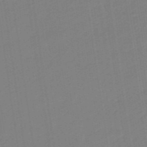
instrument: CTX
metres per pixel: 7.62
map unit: eHb
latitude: -48.0850
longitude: 87.6155
